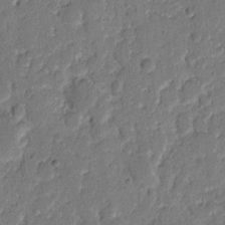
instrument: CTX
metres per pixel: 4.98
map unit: eHh
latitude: 9.4049
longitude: -65.2537
